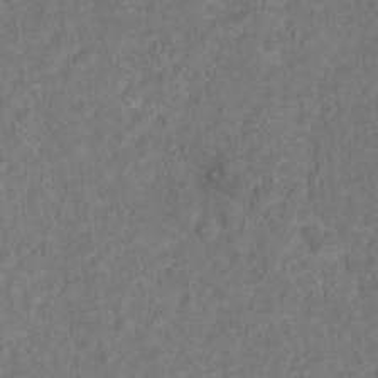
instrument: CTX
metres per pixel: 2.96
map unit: Hto
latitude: 12.4790
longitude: -37.5182
